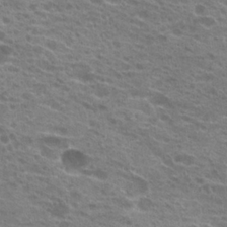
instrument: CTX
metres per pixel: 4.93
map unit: Hto
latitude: 22.8002
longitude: -39.8961
